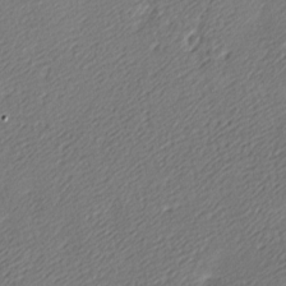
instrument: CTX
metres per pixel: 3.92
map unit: lAa
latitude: -9.6722
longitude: -127.0459
